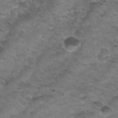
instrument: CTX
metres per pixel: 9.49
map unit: Nhu
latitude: 30.9136
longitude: -52.4601
